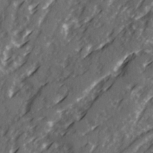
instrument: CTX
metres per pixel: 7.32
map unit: Ave
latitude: 20.8758
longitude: -131.6316
